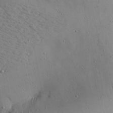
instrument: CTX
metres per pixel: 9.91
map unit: Aa
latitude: 22.3278
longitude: -142.3845
